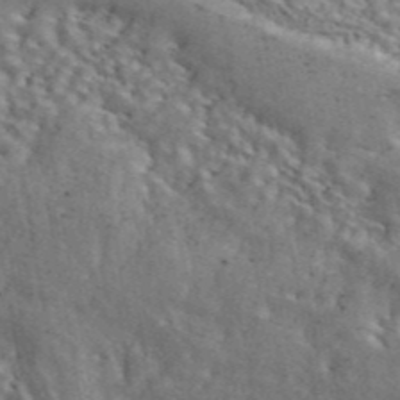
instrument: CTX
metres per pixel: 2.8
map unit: ANa
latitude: 44.9136
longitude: 46.8408
